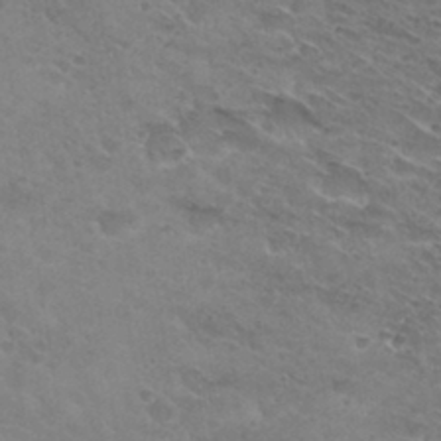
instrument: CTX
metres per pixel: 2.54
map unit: Hto
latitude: 30.7813
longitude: -46.7436
